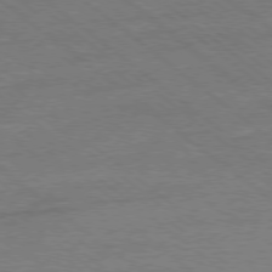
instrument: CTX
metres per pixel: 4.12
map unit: Ap
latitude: -78.9163
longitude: -100.8569
